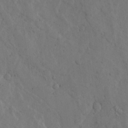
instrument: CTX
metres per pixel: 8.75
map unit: Ave
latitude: 23.3859
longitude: -134.7435
